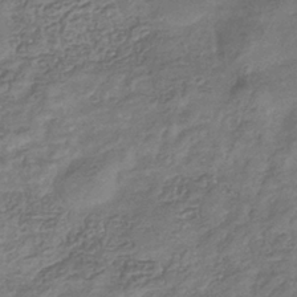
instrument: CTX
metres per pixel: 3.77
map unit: eHb
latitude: -35.3510
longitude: 80.1228
